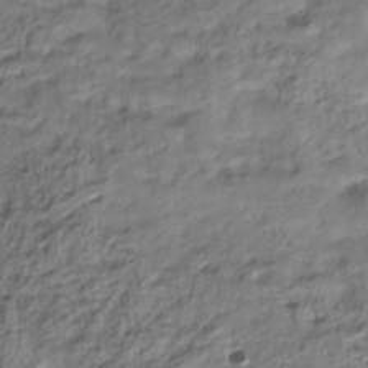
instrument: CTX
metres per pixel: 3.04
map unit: Hve
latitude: -30.7463
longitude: 89.9178
